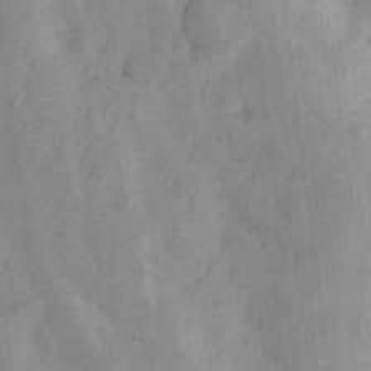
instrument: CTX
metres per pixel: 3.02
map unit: Nhu
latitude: 14.4034
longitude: -30.7058
